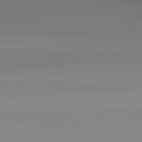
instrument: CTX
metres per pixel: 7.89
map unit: lApd
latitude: 83.3103
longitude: -134.6112
